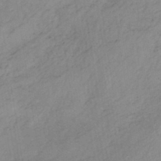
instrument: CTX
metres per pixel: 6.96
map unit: HNb
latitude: -45.3699
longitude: -45.6127
